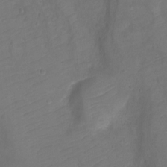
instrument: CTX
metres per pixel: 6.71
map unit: Ht
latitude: 1.9150
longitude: -34.6490
